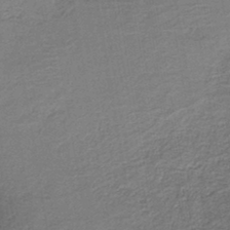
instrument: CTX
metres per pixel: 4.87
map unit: HNb
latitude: -41.8422
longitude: 50.9353
